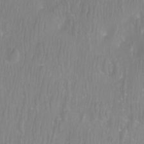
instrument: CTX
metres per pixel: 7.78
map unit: Htu
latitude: -9.3321
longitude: -75.0836
